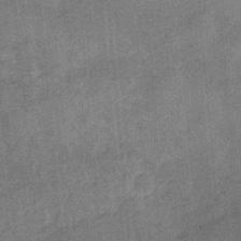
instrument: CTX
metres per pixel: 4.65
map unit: HNb
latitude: -34.7841
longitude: 57.5588
